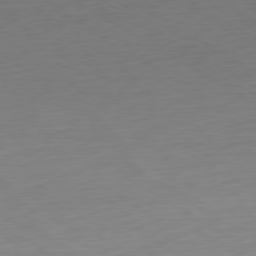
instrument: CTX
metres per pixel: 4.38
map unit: Ap
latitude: -79.7288
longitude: -63.8584
